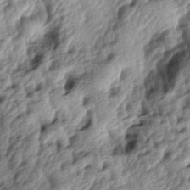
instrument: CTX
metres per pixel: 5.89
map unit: lAa
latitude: -5.4076
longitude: -124.0255
